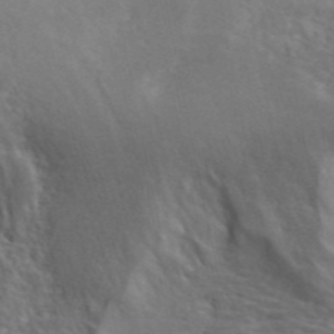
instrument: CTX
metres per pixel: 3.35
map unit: ANa
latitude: 42.0633
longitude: 50.9541
